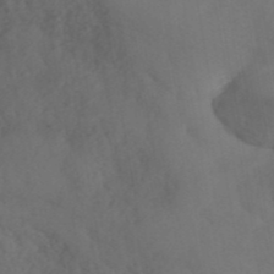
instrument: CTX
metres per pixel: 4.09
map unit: ANa
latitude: 42.3845
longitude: 52.9919
